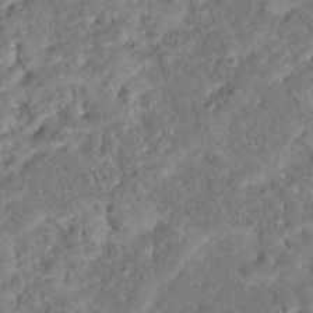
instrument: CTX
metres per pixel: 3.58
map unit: Hto
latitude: 17.6883
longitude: -37.6694
